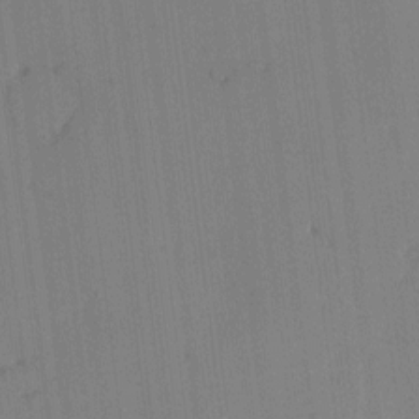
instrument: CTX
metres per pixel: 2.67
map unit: eHh
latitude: -3.7099
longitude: 17.3699
